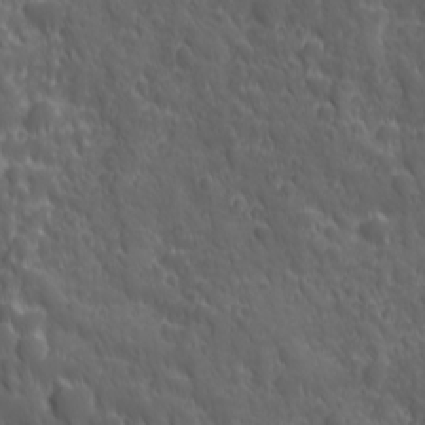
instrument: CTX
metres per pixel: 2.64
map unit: Ave
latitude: 19.2159
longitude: -132.9136
